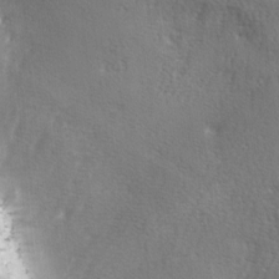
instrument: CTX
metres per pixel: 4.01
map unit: Ave
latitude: -6.3495
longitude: -120.2523
